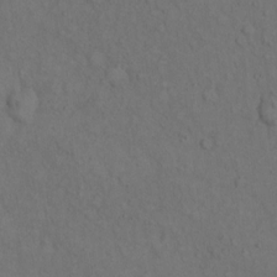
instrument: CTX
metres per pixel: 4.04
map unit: eHh
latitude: 15.2159
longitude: -62.0444
